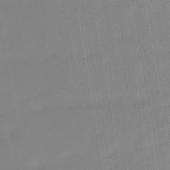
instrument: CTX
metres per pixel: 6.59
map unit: lHb
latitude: -44.4251
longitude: 72.8975
